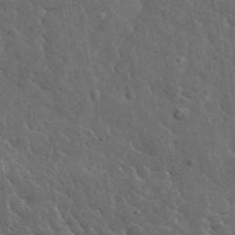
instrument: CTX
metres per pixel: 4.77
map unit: lHvf
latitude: 36.4034
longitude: -88.1389
